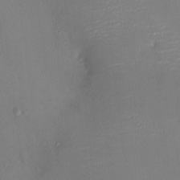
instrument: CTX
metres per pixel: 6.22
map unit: HNhu
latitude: 6.4979
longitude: 5.5210
